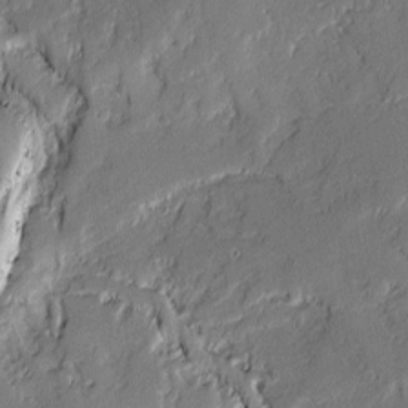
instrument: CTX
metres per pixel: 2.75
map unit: lAvf
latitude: -0.9731
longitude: -107.4237
